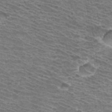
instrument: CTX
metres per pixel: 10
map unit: Hto
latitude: 32.5735
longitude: -41.8583
